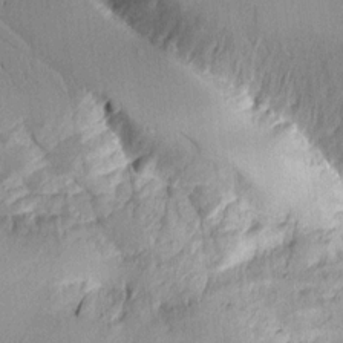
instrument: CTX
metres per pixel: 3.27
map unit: Aa
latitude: 10.8380
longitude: -128.3845
